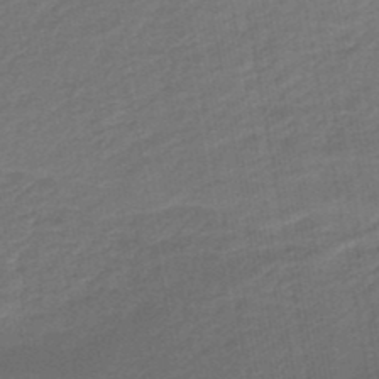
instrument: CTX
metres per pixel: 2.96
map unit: eHb
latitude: -47.4265
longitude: 88.1606
